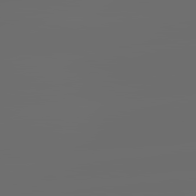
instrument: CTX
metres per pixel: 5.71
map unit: lApd
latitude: 83.8394
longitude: -129.0080
